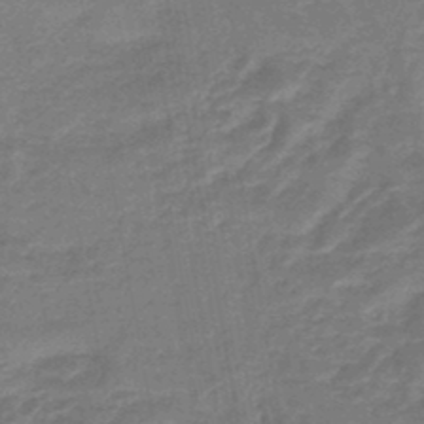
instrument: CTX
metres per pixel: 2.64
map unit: eHb
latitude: -45.8045
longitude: 79.9367
